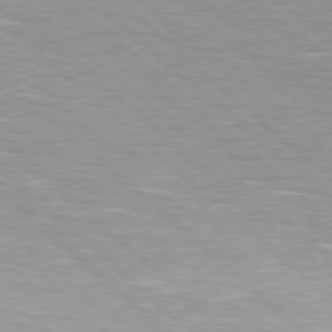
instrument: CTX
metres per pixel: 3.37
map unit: Hpe
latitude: 78.1767
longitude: -139.8961
